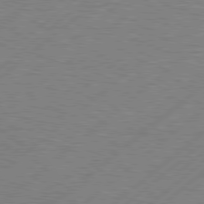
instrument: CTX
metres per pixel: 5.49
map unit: Hpe
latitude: 78.8002
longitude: -121.4049
